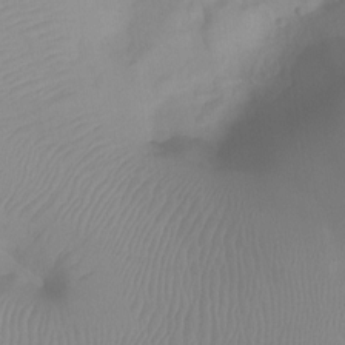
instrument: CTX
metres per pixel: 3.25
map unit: Ht
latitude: -6.9730
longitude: -30.4412
